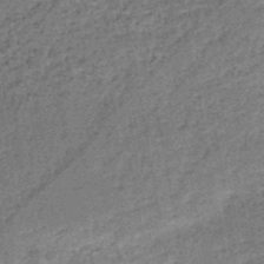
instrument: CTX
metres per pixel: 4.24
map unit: HNb
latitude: -51.3510
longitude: -49.7072
